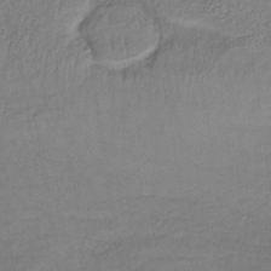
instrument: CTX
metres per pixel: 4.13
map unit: lHb
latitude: -35.7478
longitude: 65.3699
